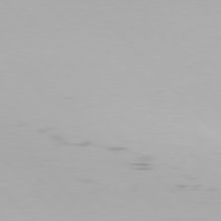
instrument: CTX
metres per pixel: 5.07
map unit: Hpe
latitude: 77.0269
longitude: -170.4601
